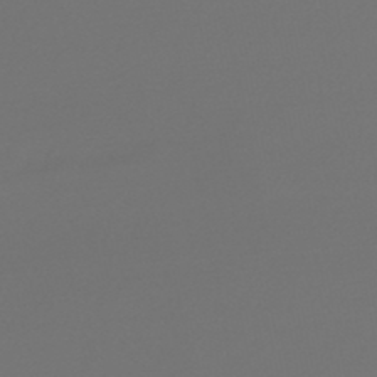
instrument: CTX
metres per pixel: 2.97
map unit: lHb
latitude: -47.6533
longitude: 66.6140
